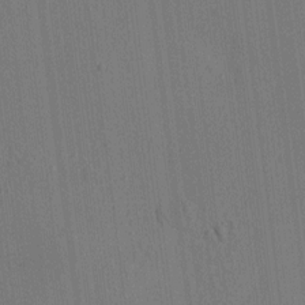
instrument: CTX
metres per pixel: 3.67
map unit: HNhu
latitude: 7.6694
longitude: 15.6344
